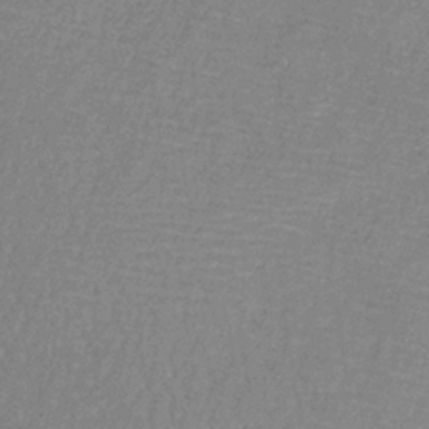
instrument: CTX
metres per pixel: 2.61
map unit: HNb
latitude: -34.1606
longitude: 55.3888
